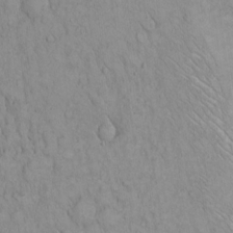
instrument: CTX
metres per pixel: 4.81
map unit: Hto
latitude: 13.0081
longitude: -57.6504
